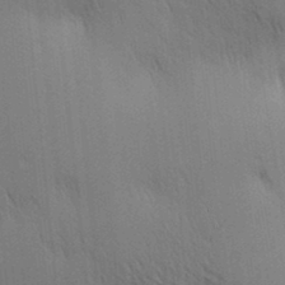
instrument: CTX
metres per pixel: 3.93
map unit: lAa
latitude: 10.9703
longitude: -108.3656
